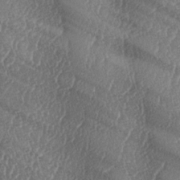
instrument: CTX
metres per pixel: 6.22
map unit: lAa
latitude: -5.6344
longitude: -129.7261
